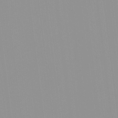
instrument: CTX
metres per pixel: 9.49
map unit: HNhu
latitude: -0.6897
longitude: -5.5560
